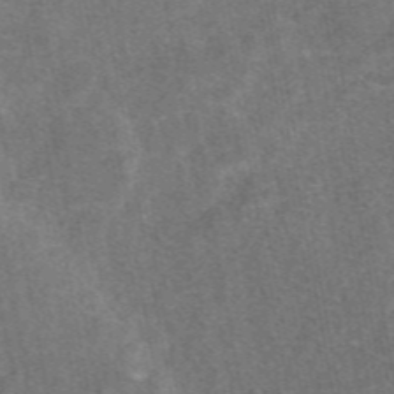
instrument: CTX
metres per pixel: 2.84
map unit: eAb
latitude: 47.2159
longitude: 120.7274
